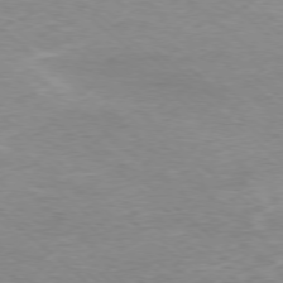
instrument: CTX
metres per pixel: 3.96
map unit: Ap
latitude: -77.7100
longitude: -92.9324
